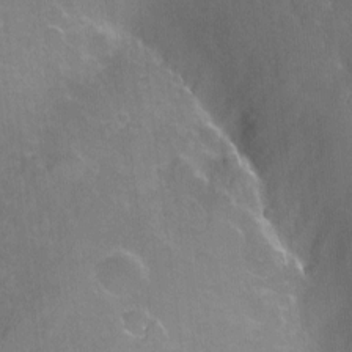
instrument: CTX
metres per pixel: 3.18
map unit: Nhu
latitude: -12.6708
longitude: -72.9514
